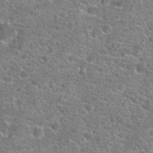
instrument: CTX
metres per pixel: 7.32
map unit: Hto
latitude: 20.2334
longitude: -43.8206
